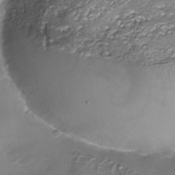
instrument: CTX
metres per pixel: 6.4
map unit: Nhe
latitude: -36.1794
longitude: -89.5749
